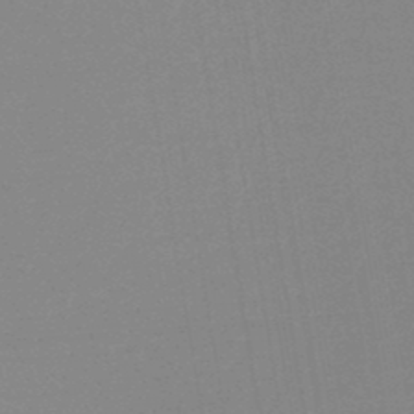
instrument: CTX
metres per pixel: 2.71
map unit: lHb
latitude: -45.7100
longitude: 58.8219
